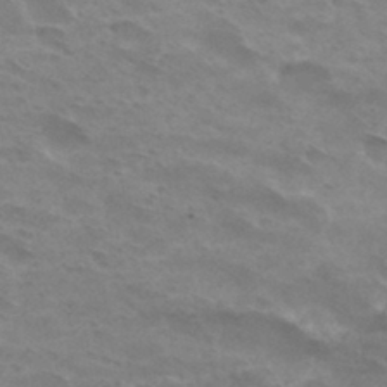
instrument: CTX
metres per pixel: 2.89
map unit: Hto
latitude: 33.2348
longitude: -42.5546
